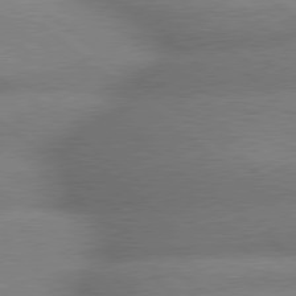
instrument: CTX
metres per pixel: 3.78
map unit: lApd
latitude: 79.6127
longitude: -166.4601
